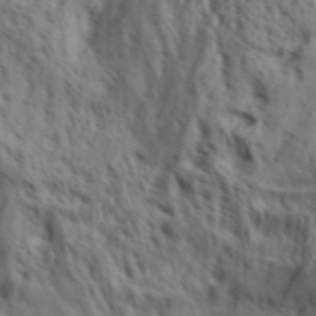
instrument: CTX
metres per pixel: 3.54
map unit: Aa
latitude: 31.1215
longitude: -136.4034
